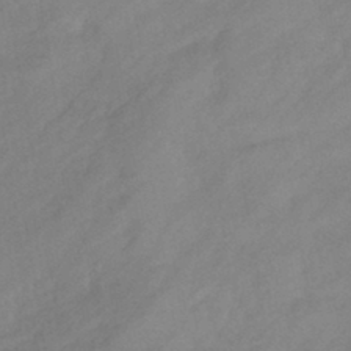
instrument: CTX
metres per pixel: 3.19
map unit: eHb
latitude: -41.8989
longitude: 84.6140
